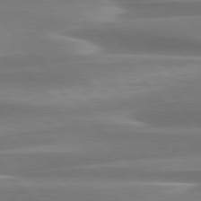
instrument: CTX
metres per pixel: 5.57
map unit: lApd
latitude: 79.9339
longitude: -114.3089
